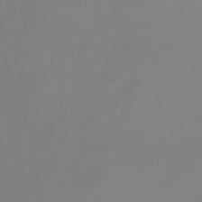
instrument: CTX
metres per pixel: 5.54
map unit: lHb
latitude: -37.7855
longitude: 68.3495
